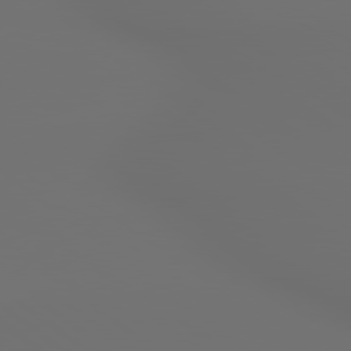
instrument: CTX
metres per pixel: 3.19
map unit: lApd
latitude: 79.5938
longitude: 177.1431
